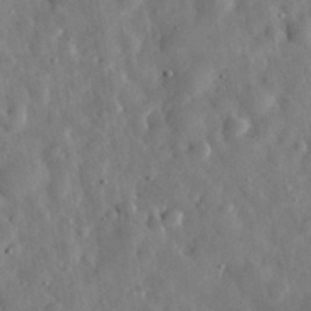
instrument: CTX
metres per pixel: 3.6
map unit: eHh
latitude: 31.6127
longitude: -77.2726
